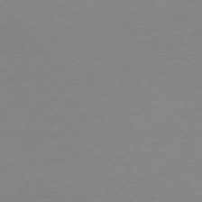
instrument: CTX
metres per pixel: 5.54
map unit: Ap
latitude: -75.4077
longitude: -71.4804
